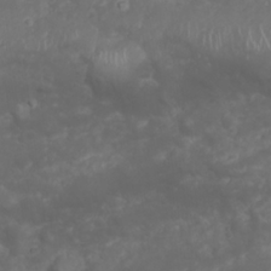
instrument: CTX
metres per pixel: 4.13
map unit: Nhu
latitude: 23.6883
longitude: -60.6679
